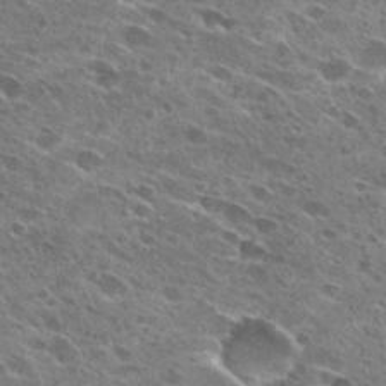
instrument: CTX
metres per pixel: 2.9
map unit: Hto
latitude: 27.5371
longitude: -43.8772
